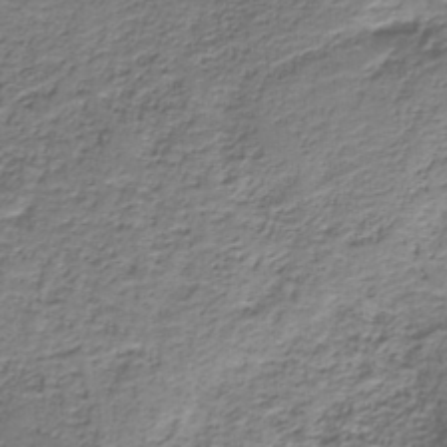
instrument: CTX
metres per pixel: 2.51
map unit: eAb
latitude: -38.2740
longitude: 53.0486
